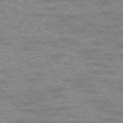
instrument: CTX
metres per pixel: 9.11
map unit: Ap
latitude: -76.3684
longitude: -61.1403
